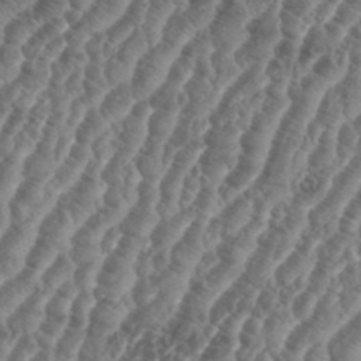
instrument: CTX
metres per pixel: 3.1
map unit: eHh
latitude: 36.9325
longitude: -136.2901
